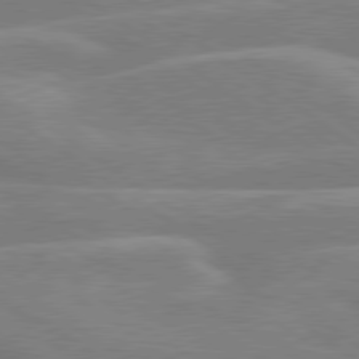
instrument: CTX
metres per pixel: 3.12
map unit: lApd
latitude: 79.4616
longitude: -122.1389
